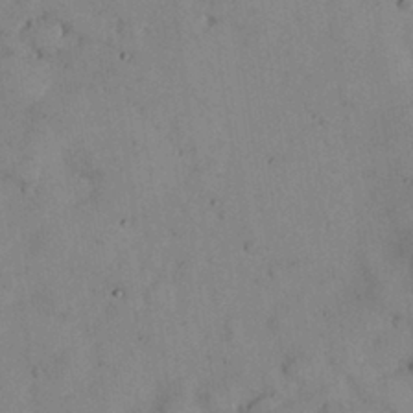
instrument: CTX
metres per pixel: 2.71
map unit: Nhu
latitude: 28.1200
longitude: -71.8205
